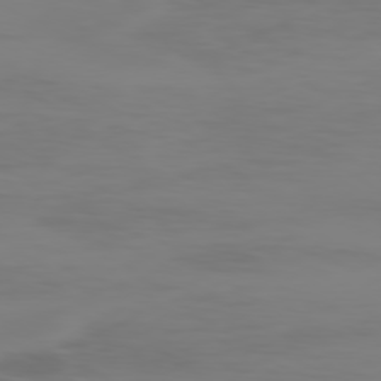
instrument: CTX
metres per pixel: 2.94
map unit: Ap
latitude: -79.4832
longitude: -78.8569
